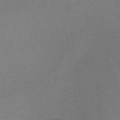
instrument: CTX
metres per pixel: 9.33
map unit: lHb
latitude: -38.0283
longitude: 60.8408
